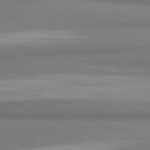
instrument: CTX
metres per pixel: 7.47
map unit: lApd
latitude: 82.0633
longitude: 173.0486
